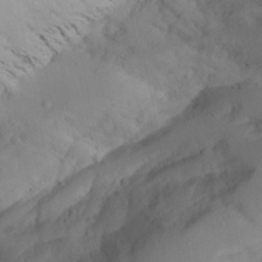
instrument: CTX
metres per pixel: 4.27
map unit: Aa
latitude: 24.6112
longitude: -131.8395
